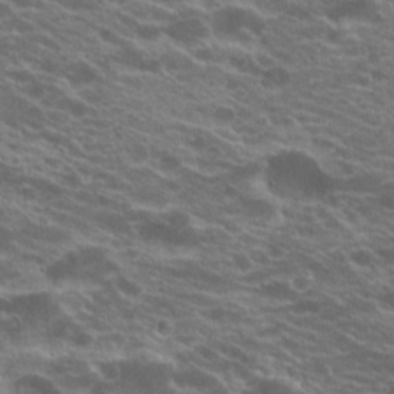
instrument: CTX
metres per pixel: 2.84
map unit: Hto
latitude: 20.7058
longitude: -37.9717
